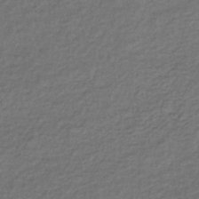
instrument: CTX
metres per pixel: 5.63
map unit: lHb
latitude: -35.6911
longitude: 61.4832
